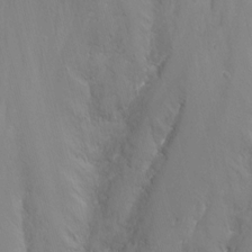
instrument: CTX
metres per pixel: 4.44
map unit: Nhu
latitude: -14.4629
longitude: -63.1215
